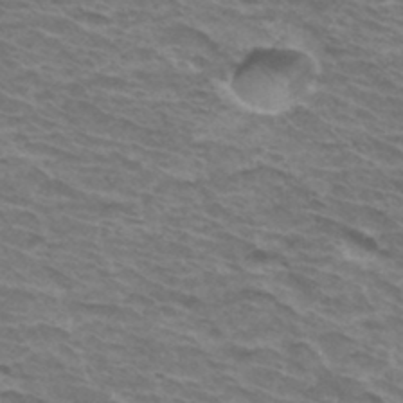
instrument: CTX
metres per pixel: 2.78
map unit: Hto
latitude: 33.7828
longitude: -41.5371
